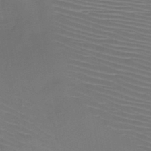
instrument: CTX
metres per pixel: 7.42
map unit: HNb
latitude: -47.5588
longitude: -42.5924
